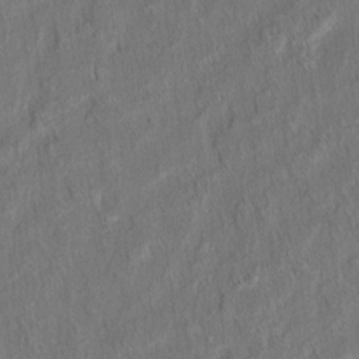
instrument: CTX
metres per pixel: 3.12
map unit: eHh
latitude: 5.9717
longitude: -76.8002
